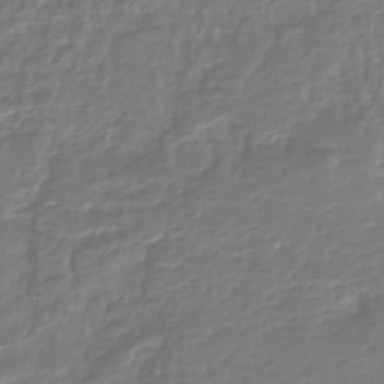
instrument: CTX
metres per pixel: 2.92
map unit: HNhu
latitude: -44.6141
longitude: 98.8408
